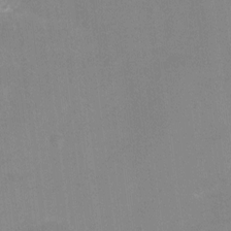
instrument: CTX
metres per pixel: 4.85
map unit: Ht
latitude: -0.9542
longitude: -20.3090
